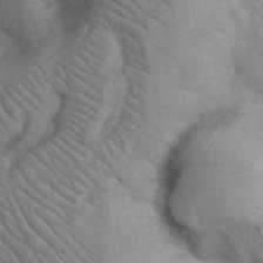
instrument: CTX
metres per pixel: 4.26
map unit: eHh
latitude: 33.7450
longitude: -67.2348
